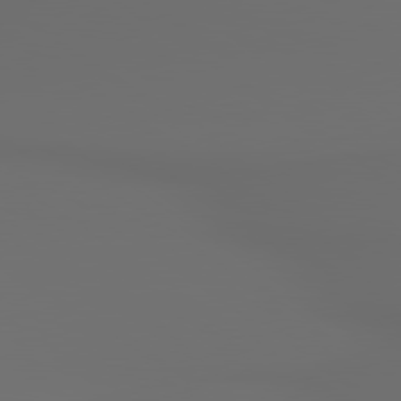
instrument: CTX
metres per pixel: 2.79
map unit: lApd
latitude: 79.9150
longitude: 164.8219
